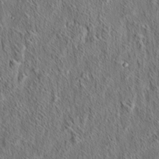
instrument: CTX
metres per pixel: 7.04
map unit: eHh
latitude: 6.0444
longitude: -76.7246
